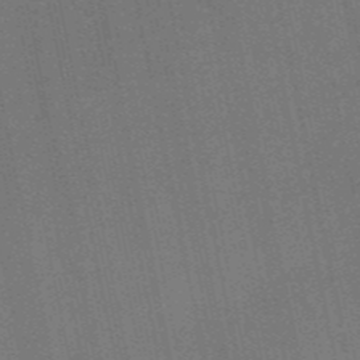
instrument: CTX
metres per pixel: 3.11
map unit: HNb
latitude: -52.9919
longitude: -46.6113
